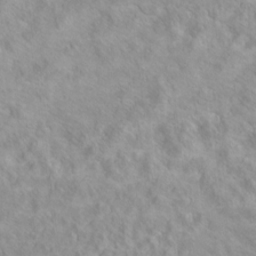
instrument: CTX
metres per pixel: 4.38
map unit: Hto
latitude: 7.9906
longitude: -31.3293
